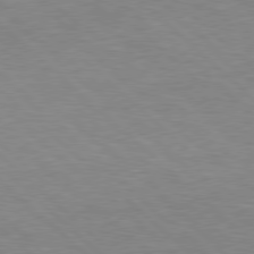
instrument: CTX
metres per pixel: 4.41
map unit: Hpe
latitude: 77.6127
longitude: -157.0836
